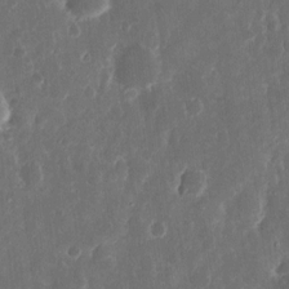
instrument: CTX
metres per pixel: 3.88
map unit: eHh
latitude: 11.4616
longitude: -72.6113
